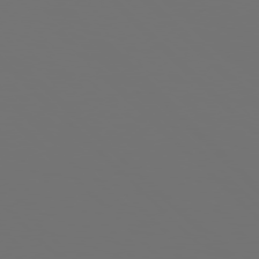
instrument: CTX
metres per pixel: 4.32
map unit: Hpe
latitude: 77.0458
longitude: -164.8191
